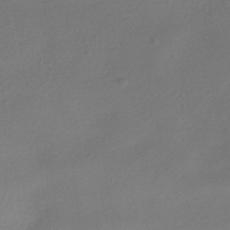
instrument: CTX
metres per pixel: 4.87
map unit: HNhu
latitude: -40.3117
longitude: 95.5966
